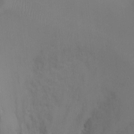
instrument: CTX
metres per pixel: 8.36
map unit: Ht
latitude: -5.0486
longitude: -28.5546
